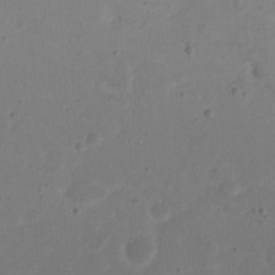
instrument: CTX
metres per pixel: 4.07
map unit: eHh
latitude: 22.1956
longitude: -66.6679
